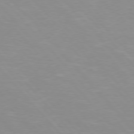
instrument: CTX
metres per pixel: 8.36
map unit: Hpe
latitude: 76.1200
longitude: -155.4993
